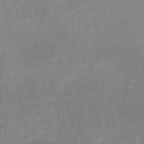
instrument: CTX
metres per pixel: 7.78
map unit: HNb
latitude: -31.0108
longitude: 62.3117
